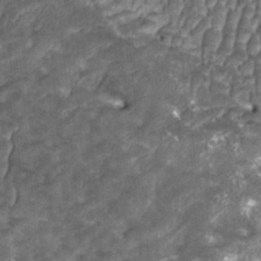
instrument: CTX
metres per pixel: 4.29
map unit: HNhu
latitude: 0.7057
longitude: 0.2362
